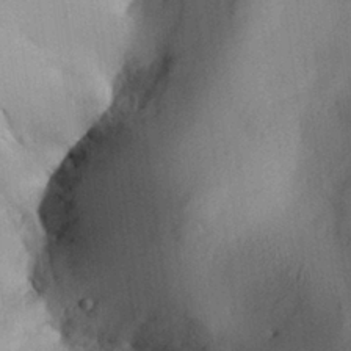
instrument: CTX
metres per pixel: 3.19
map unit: Aa
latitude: 29.0080
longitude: -137.0081
